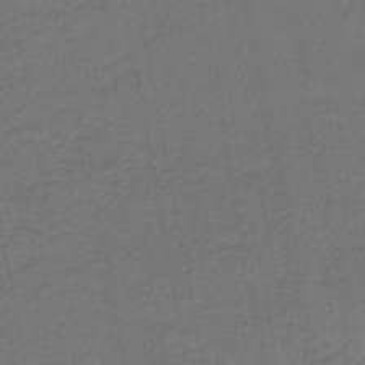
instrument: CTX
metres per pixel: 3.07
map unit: lHb
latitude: -46.3873
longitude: 63.6155
